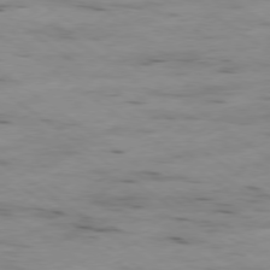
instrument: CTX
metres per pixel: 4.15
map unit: Ap
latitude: -79.4265
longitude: -102.1578
